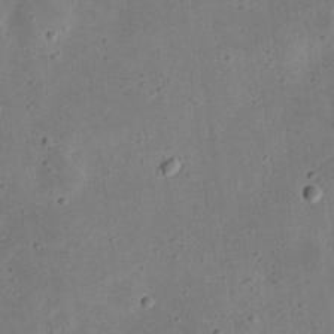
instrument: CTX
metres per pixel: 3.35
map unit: eHh
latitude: 23.5749
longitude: -68.9325
